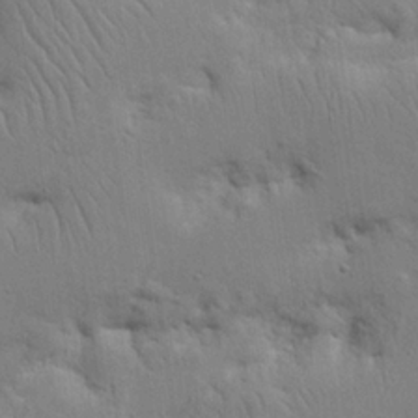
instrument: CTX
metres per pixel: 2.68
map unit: Nhu
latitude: 16.5357
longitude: -75.1214
